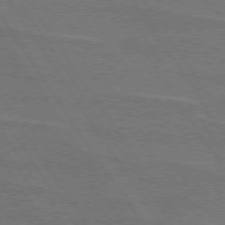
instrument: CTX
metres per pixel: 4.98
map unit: lApd
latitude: 74.5546
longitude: -56.3089
